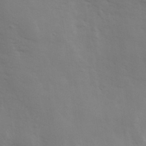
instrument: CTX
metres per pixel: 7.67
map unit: Hve
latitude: 33.1970
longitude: 150.2362
